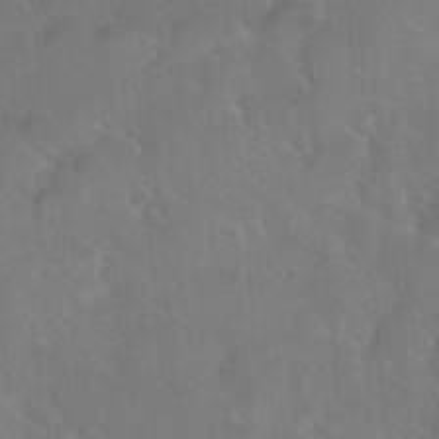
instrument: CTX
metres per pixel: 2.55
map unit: Hto
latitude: 36.1767
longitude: -46.9136
